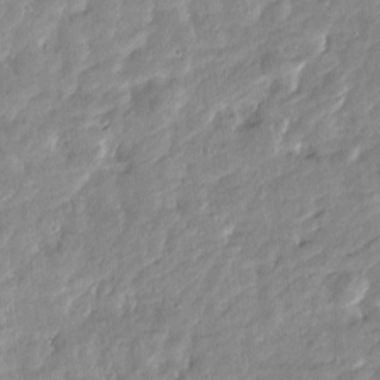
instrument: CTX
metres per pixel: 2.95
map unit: Htu
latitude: -6.3495
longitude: 174.6707
